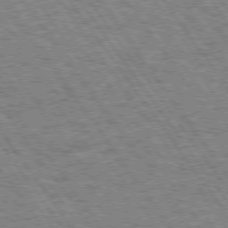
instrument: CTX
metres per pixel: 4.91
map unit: Hpe
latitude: 73.9151
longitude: -139.3859
